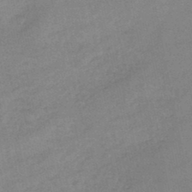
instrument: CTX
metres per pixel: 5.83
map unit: HNb
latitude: -45.8045
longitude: -35.9717
